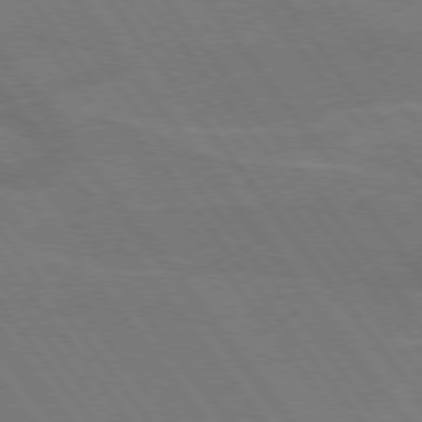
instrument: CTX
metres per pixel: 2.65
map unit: lApd
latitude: 75.2537
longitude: -67.4426
